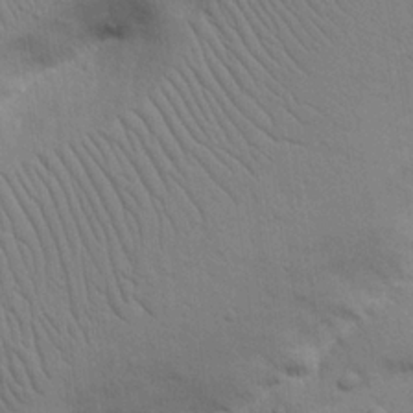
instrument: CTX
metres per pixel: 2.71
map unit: Nhu
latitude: 17.4049
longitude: -75.3104
